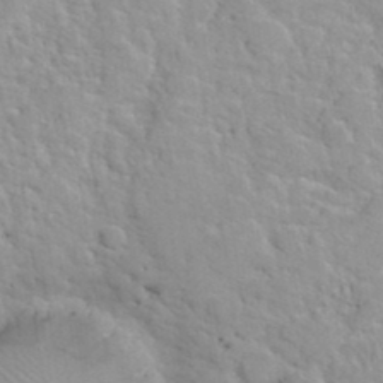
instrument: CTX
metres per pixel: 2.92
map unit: Hto
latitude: 35.5182
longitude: -51.5371
